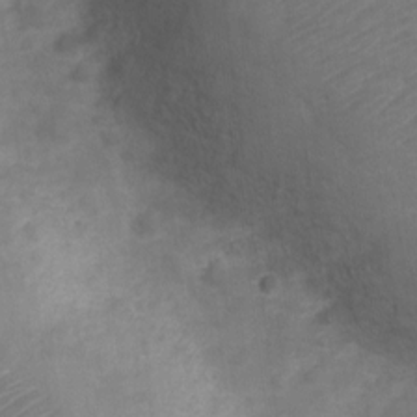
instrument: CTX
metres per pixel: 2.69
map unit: Nve
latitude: -20.2550
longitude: 107.9367
